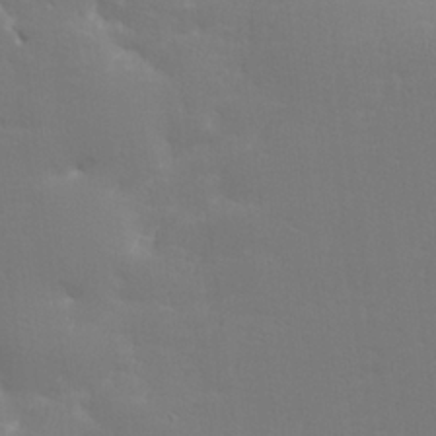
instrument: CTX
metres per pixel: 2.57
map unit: lHvf
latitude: 24.4790
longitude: 141.0297
